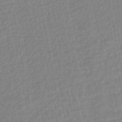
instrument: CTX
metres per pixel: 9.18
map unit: HNhu
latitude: -46.8975
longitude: 99.0297
